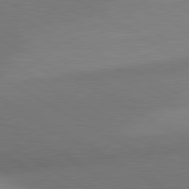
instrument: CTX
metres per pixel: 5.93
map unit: lApd
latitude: 80.8002
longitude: 130.4251
